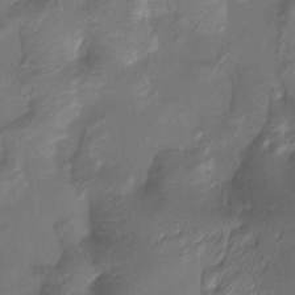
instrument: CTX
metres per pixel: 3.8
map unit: Htu
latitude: -14.2551
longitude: -45.3292
